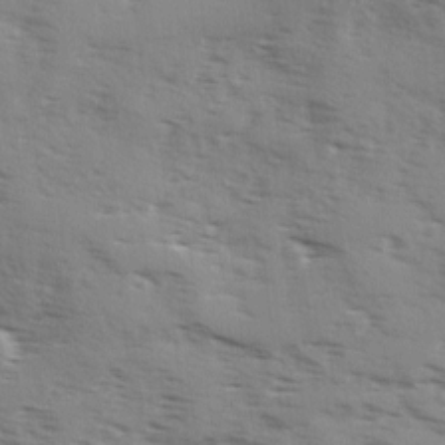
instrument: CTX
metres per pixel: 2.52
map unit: Ave
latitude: 1.6316
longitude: -110.6869
